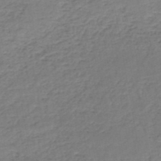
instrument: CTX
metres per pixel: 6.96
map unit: HNb
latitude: -50.4440
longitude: -53.0459
